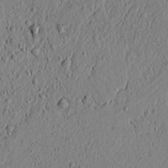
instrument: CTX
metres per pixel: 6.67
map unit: lAvf
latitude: 6.1389
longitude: 166.5007
